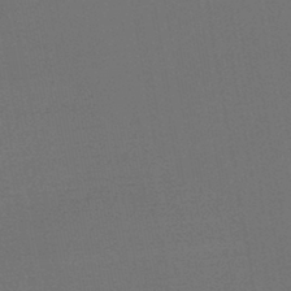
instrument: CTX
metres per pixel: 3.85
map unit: lHb
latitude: -43.6721
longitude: 73.9556
